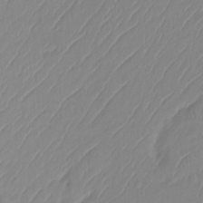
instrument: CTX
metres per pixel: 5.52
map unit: Ht
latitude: -14.1984
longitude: -50.9513
